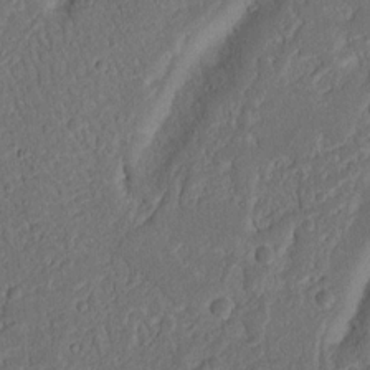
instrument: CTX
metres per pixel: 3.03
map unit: Nhu
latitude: 15.3104
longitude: -74.5924
